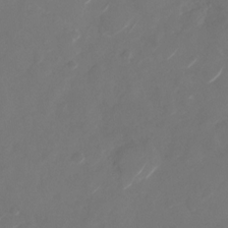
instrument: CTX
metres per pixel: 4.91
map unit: Nhu
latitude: -28.9542
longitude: -71.1592
